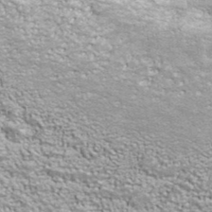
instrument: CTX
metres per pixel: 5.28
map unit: ANa
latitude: 40.4034
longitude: 20.6329
